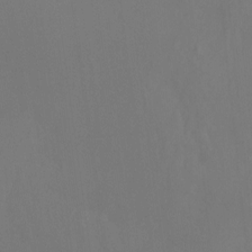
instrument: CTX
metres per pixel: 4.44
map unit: Htu
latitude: -14.0850
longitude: -47.5371
